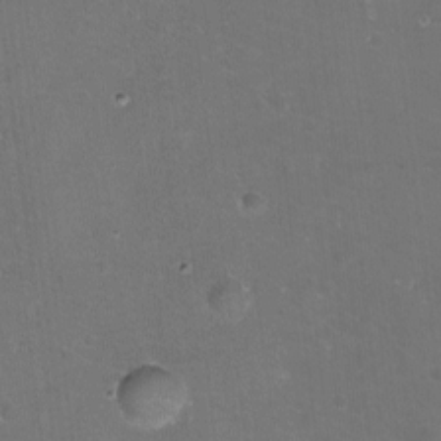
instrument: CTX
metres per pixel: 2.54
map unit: eHh
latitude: -11.4266
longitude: -61.7638
